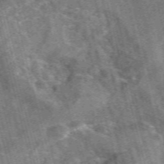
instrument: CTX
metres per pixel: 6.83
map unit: eAb
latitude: 44.7435
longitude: 111.1053
